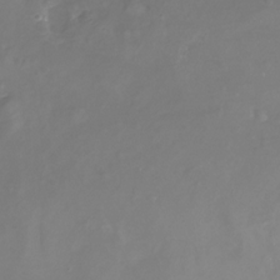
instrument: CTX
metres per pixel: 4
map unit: Nhu
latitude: -22.0472
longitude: -56.6490
